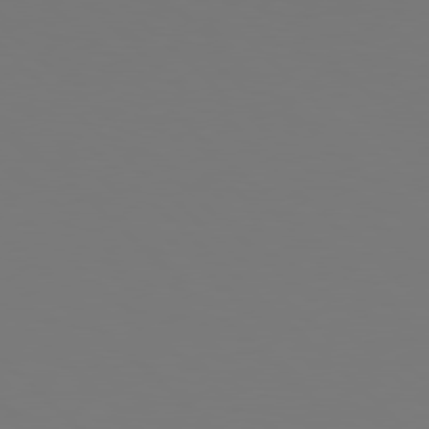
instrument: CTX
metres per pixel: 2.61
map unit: Hpe
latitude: 78.0822
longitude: -172.9513
